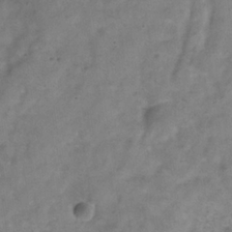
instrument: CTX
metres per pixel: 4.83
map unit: Hve
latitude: -33.1998
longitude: 89.7477
